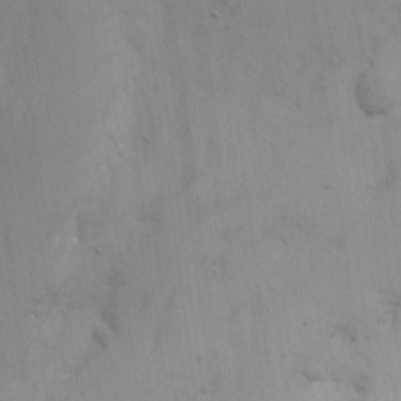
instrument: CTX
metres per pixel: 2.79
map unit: eHh
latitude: 13.2537
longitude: -70.5357
